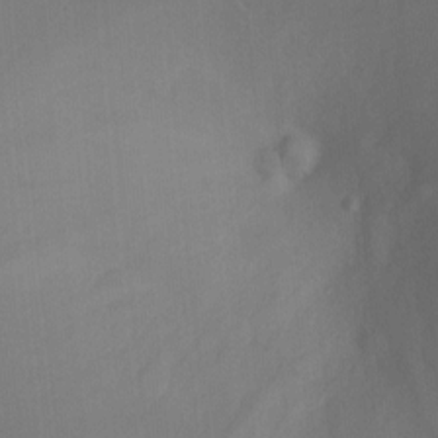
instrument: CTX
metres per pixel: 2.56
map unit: Ht
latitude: -8.4629
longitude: -28.2711
